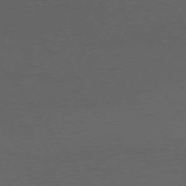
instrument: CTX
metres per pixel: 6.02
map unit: Ap
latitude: -74.2173
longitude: -72.0255
